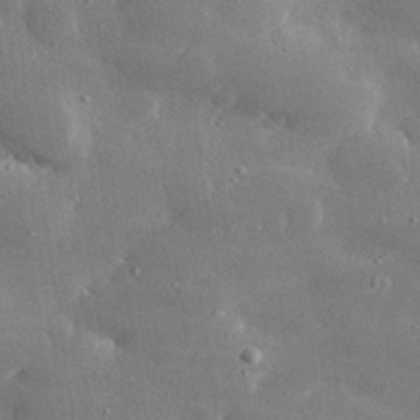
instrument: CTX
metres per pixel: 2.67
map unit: lHvf
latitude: 31.1215
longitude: -88.9514
